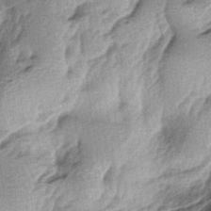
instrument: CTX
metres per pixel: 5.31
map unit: lAa
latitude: -4.7085
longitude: -124.8569
